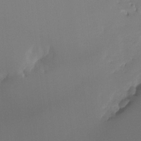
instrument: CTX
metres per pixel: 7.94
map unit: Ht
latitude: -14.7841
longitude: -51.3670
